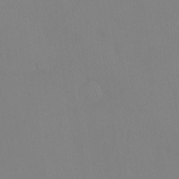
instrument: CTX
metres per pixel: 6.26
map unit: Ht
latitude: -8.3684
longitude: -37.0648
